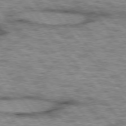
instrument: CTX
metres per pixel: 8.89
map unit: lApd
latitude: 75.2915
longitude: -48.5546
